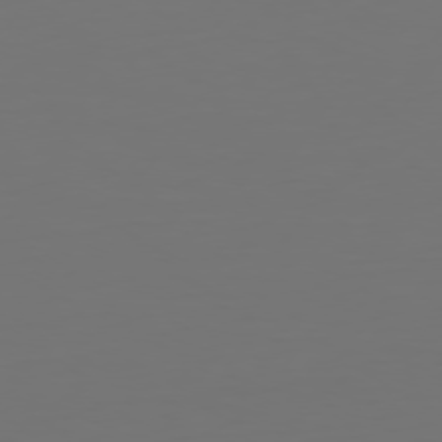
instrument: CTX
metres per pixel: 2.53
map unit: Hpe
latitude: 74.2712
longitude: -129.9906
